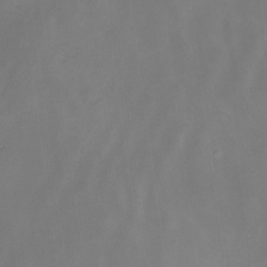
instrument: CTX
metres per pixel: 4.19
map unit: Nhe
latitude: -26.6518
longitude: -110.6869
